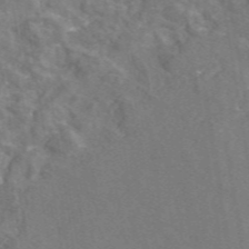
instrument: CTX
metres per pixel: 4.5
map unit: eAb
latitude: 46.4979
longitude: 111.5210
